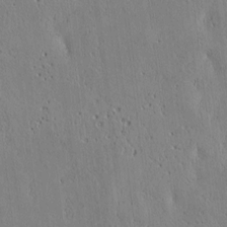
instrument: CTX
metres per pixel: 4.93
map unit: Htu
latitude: 3.4993
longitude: 151.0486
